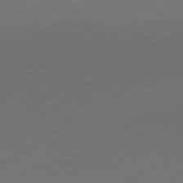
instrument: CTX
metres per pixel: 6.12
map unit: Hpe
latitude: -80.6708
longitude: 15.3510
